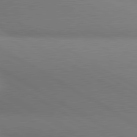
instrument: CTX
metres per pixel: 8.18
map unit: lApd
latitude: 80.5357
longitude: 130.4062
